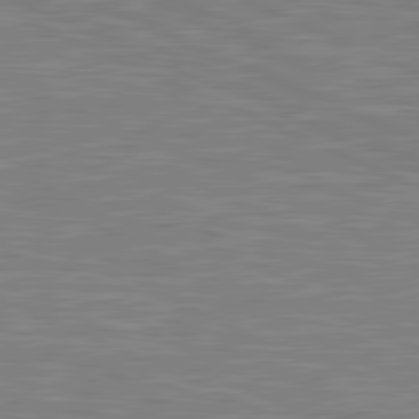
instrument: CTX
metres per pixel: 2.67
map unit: lApd
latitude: 81.2915
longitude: -170.9136
